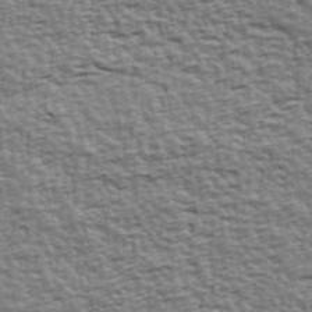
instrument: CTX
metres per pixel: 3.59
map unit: Ave
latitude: 42.8569
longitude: -112.8569
